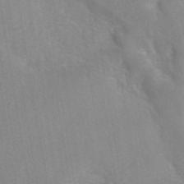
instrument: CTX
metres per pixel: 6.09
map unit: eAb
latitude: 41.4048
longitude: 106.3684
